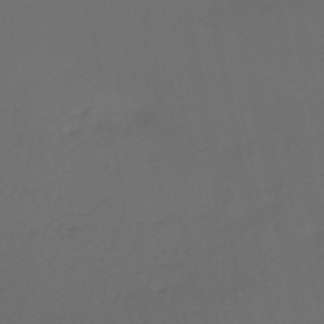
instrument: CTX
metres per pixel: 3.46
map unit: eHh
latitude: -53.0675
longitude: -25.2914
